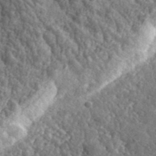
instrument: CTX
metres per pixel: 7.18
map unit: eHh
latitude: 35.4615
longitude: -79.5371
